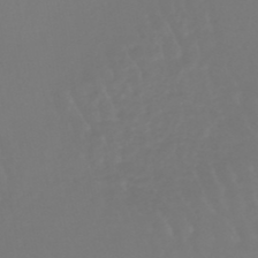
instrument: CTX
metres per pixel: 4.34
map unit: eHb
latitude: -46.8030
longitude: 79.3509
